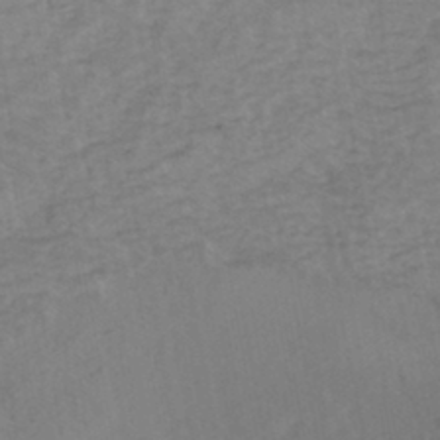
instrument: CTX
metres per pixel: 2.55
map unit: HNhu
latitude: -43.1053
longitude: 101.8989
